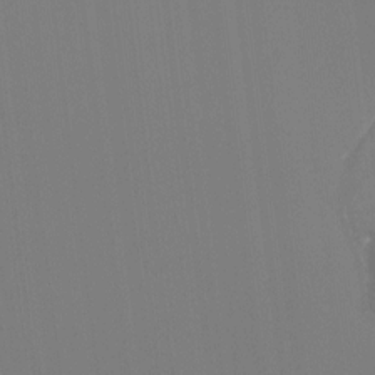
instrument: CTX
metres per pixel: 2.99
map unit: HNhu
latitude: -1.8612
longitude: -5.8961
